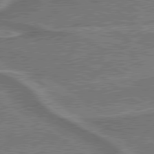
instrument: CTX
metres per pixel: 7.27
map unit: lApd
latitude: 79.6127
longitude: 174.3684
